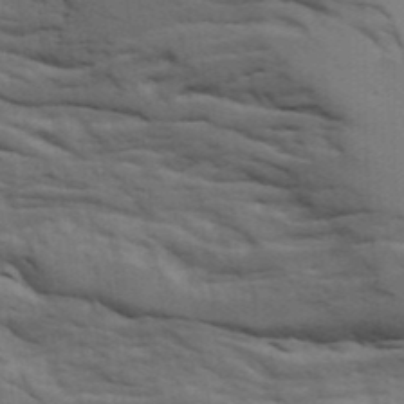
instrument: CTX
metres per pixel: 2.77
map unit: Ave
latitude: 15.6505
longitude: -129.5749
